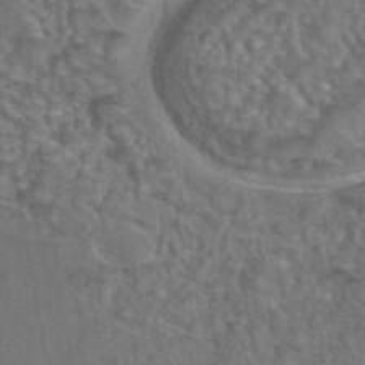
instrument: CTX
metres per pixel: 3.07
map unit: eAb
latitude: 43.5371
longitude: 104.2361
